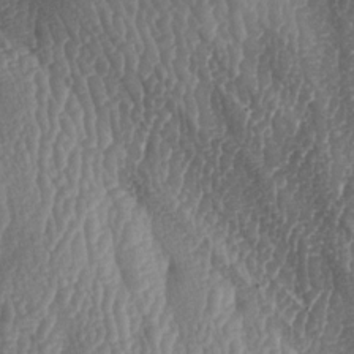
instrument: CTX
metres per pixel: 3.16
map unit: lAa
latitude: -6.6707
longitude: -129.4426
